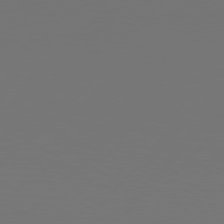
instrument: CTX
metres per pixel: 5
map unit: Hpe
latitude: 76.4979
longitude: -138.3278
